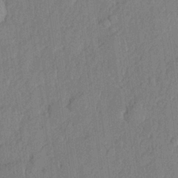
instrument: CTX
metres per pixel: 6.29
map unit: lHvf
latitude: 21.6883
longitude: 144.2173
